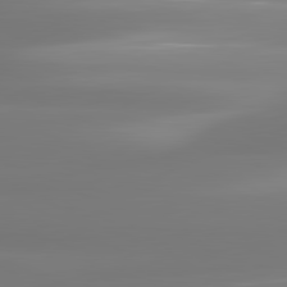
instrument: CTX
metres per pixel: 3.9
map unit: lApd
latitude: 81.1403
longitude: -134.5734
